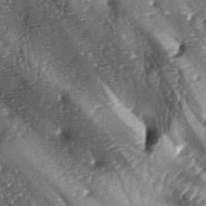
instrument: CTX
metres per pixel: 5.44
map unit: lAa
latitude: -5.8233
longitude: -125.9150
